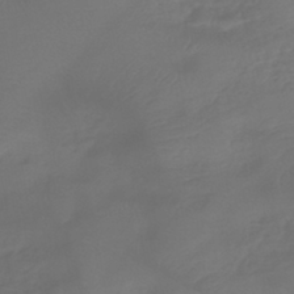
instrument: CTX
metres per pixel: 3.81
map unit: lHb
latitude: -42.9163
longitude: 81.4077
